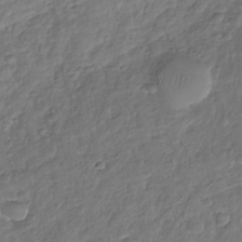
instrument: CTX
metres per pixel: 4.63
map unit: Nhu
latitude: -31.2943
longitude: -60.8569
